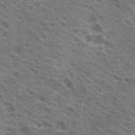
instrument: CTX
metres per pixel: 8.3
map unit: Hto
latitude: 23.8016
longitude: -40.1010
